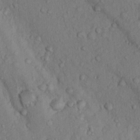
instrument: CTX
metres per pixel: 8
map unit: Nhu
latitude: 13.6127
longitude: -29.2726
